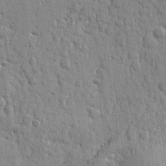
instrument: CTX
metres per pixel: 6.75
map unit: Ht
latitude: 10.8380
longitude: -77.3670
